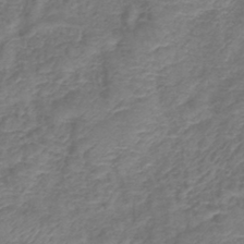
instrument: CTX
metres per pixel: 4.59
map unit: lHb
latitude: -42.0472
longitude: 78.6329
